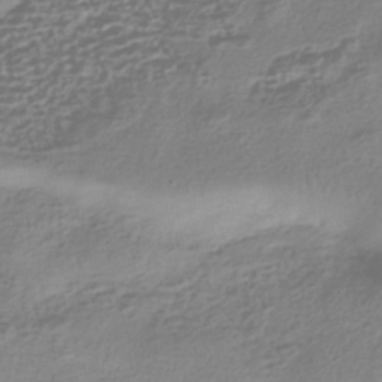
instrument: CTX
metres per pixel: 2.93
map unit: HNhu
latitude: -42.8596
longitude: 106.6708
